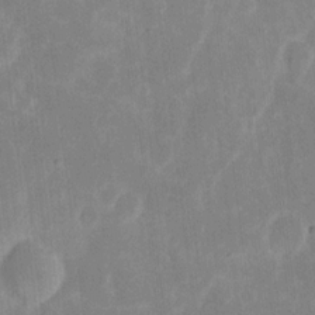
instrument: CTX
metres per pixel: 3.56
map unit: eHh
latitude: 6.8380
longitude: -69.7639
